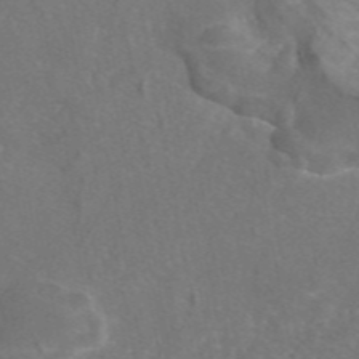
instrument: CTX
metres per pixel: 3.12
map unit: eAb
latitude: 47.1026
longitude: 109.7855
